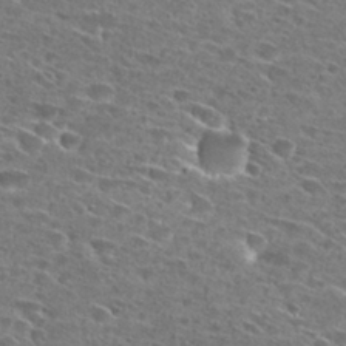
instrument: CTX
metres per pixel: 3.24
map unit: Hto
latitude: 27.8206
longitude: -46.4223
